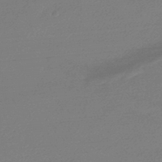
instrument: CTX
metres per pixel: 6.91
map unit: HNhu
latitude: -45.2565
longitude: 93.7478
